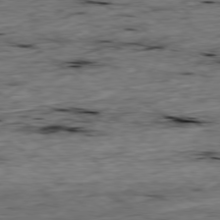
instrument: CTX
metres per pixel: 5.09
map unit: Ap
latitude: -78.8408
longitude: -87.6127
